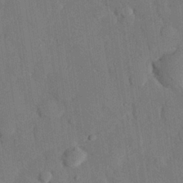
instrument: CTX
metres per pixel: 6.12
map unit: eHh
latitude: 27.6127
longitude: -80.4979
